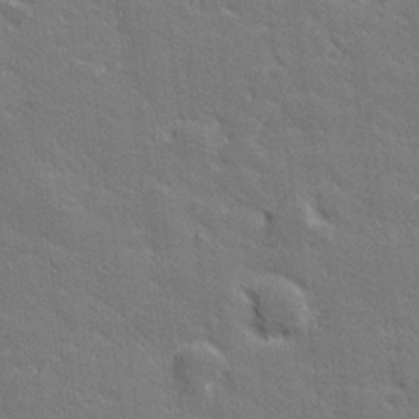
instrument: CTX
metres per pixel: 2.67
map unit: lHvf
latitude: 26.7057
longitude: 142.2928
